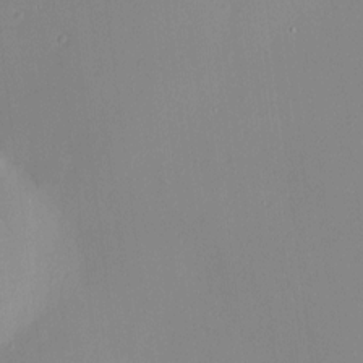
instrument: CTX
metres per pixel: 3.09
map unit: HNhu
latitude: 7.6127
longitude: 8.4818
